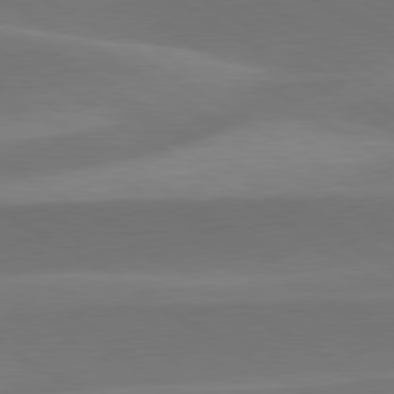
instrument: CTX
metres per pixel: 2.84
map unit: lApd
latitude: 79.6883
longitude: -95.5749
